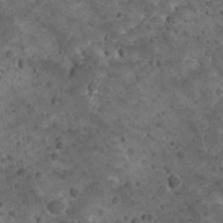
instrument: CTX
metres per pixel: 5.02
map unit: Ave
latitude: 10.5924
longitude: -105.2915
